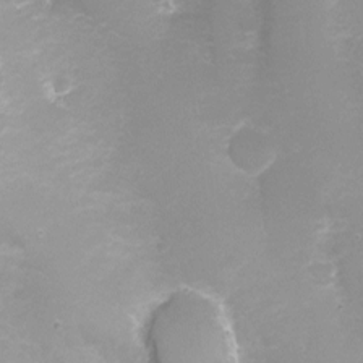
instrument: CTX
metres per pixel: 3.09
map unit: Nhu
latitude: -10.7274
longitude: -36.0444
